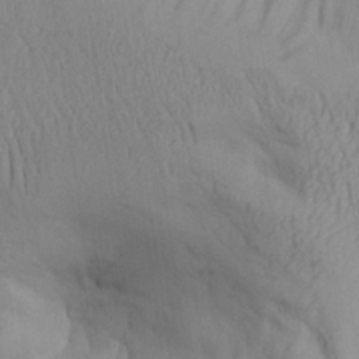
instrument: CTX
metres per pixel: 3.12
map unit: Aa
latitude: 27.2726
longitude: -132.4412
